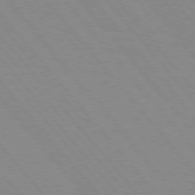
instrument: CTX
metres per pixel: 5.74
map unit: Hpe
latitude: 76.2522
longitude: -153.2915
